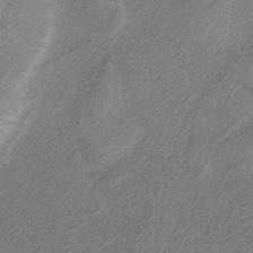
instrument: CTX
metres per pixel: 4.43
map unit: HNb
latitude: -37.0297
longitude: 54.3306
